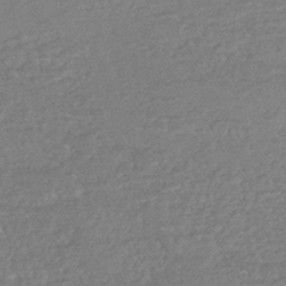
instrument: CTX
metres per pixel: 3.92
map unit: HNhu
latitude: -43.8800
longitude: 98.3495
